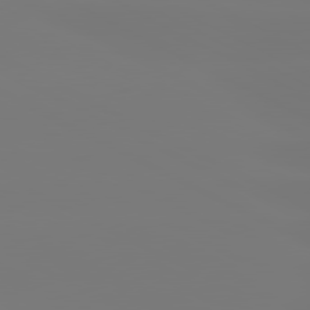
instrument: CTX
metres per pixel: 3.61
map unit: lApd
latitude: 80.7246
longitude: -148.1578
